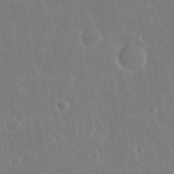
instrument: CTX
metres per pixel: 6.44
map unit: Nhu
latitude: 30.8380
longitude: -56.4412
